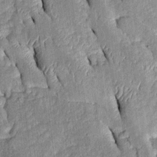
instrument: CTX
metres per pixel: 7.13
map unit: Htu
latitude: -0.1417
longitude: 149.8423
